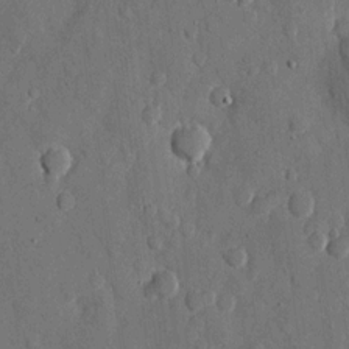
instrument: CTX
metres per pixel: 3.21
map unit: eHh
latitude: 11.8961
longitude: -67.6882
